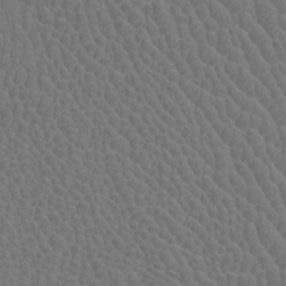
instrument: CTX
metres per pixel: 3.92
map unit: Htu
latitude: -7.4832
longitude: -68.6112
